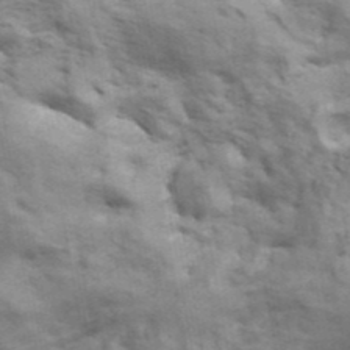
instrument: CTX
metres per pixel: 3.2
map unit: ANa
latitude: 42.3467
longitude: 17.2754
